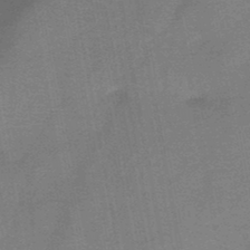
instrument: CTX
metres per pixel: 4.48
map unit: HNb
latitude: -47.2376
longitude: -39.7261
